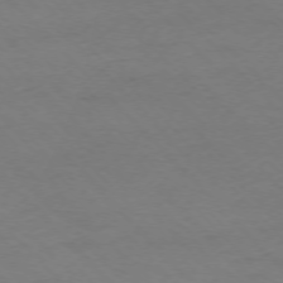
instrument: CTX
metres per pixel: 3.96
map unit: Ap
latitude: -75.3321
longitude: -78.8002
